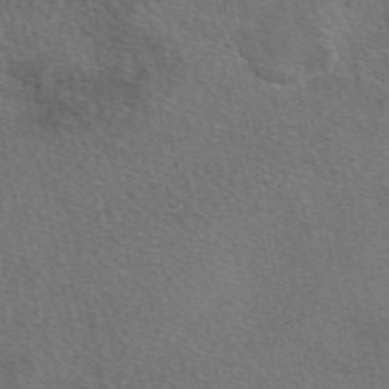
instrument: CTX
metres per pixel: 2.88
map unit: eAb
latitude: 49.1214
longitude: 115.5021
